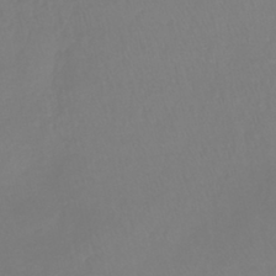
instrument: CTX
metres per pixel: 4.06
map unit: lHb
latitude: -41.5399
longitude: 65.2754
